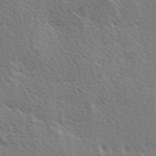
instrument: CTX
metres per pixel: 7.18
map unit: Ave
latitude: 0.4223
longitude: -114.9891
